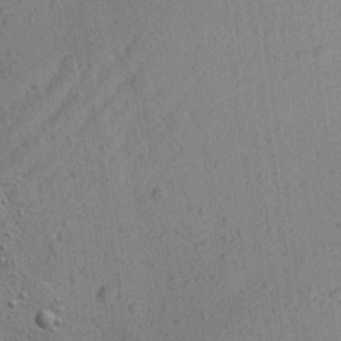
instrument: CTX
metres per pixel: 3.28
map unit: Aa
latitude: 22.7813
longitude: -143.6127
